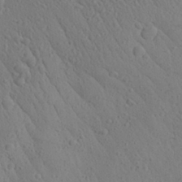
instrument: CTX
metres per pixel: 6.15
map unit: Aa
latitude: 27.7072
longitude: -143.3104
